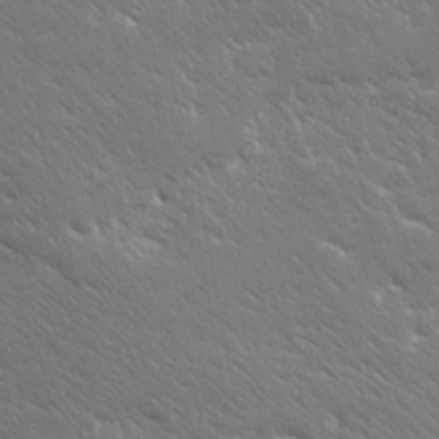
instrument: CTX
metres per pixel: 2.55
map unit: Ave
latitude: 19.6694
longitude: -137.7261
